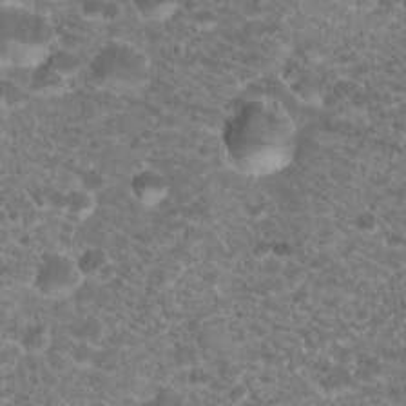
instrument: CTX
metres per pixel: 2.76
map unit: Hto
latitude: 19.6127
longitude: -37.4238
